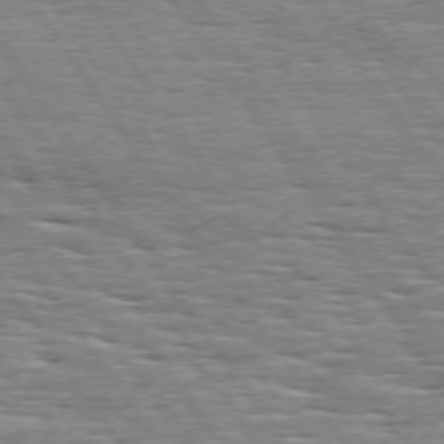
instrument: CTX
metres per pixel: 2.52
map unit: Hpe
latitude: 74.0444
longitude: -138.3278
